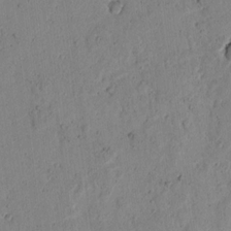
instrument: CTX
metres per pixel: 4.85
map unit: lAvf
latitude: 7.4237
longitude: 169.4454
